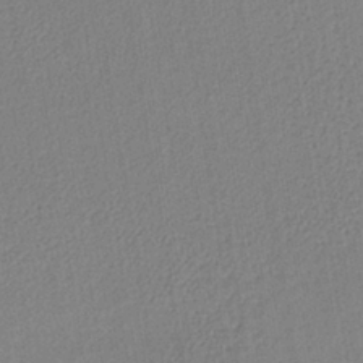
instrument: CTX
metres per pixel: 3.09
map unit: lHb
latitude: -38.3306
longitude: 63.2187
